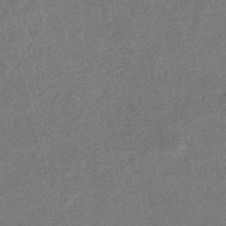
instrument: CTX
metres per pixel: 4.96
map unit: eHb
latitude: -34.9542
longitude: 78.3495
